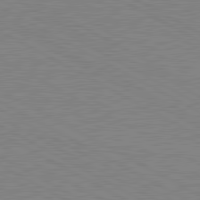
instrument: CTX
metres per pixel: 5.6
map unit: lApd
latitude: 80.7813
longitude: 151.3321
